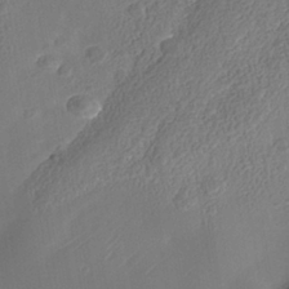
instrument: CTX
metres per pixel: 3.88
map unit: Nhe
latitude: -38.8030
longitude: -117.4426
